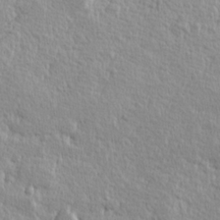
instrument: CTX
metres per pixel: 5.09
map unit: Hve
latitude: 25.0458
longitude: 144.3495
